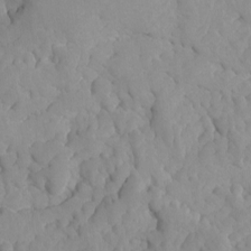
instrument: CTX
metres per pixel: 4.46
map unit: Ave
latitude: -8.1039
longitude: -116.8569
